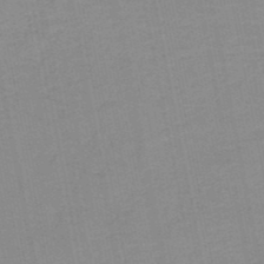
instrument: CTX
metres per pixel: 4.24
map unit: HNb
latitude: -49.5966
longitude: -49.2726
